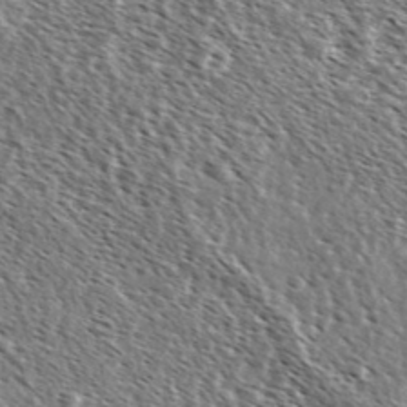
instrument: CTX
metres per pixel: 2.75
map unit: Ave
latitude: 37.1592
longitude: -112.0444
